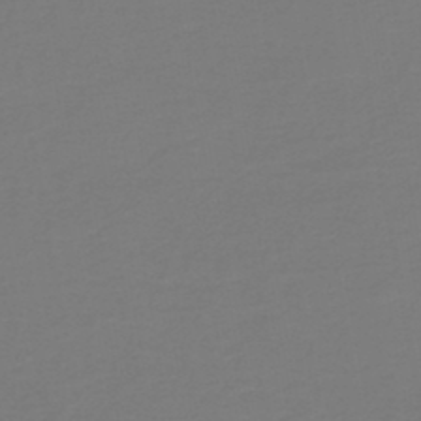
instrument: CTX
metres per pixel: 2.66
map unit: HNb
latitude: -46.6518
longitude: 53.7666
